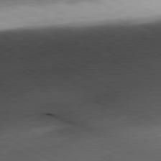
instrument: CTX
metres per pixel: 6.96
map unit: Ap
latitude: -81.3132
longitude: -70.3467
